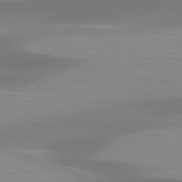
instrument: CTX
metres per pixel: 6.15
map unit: lApd
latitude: 79.5749
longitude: -92.6679
